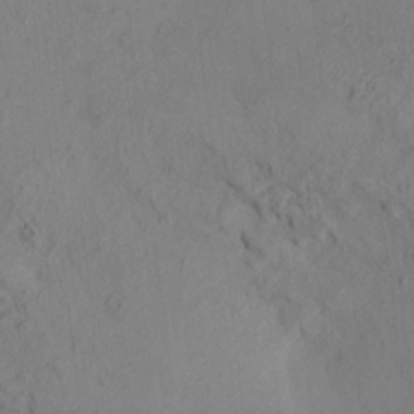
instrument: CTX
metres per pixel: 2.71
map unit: HNhu
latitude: 11.2915
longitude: 23.4455
